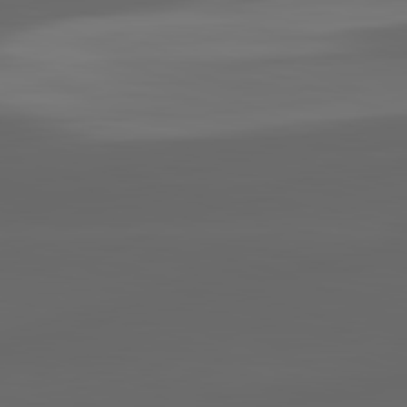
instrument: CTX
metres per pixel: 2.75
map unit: lApd
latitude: 82.8380
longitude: -135.3292
